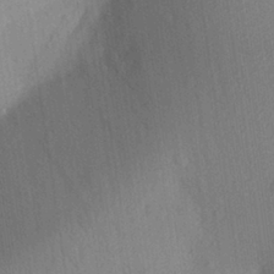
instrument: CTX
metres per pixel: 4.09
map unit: Aa
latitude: 27.8206
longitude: -145.9528
